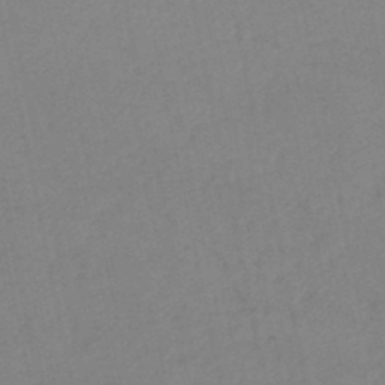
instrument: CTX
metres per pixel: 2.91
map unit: lHb
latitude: -46.7274
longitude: 61.2187
